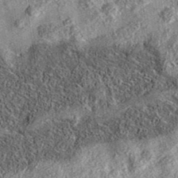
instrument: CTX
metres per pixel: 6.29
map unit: eAb
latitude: 36.4979
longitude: 108.7085
